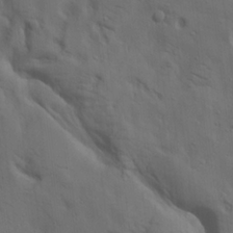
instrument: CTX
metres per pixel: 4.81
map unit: lAa
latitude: 19.3859
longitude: -139.2726
